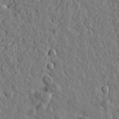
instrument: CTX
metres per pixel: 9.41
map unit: Htu
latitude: 0.1200
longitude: -178.7436
